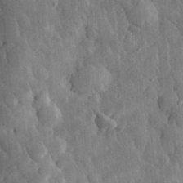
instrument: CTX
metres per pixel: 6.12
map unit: eHh
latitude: 33.1025
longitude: -80.2522
